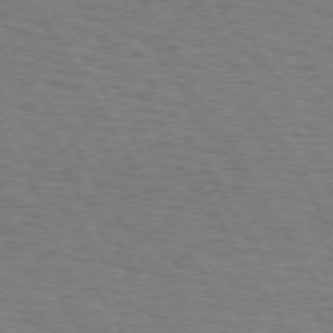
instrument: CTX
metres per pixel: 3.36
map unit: Hpe
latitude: 72.6869
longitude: -129.1592
